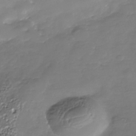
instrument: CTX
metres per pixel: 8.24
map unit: Nhe
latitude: -36.2361
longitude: -92.2144
